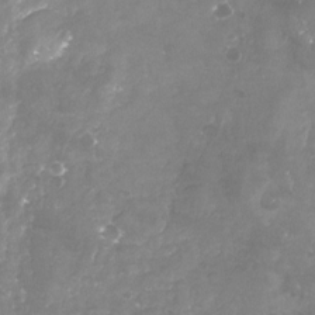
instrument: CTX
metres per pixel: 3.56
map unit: Nhu
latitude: -23.0109
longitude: -57.7827
